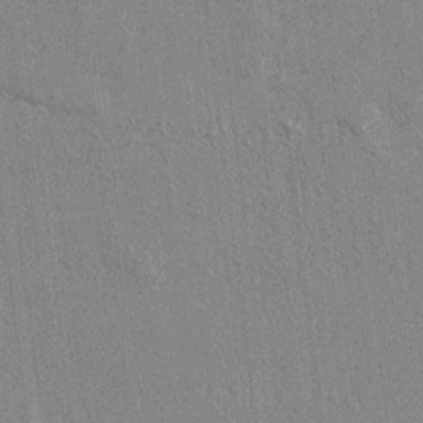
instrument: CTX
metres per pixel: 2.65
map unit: lAvf
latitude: 7.7072
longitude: 166.6141
